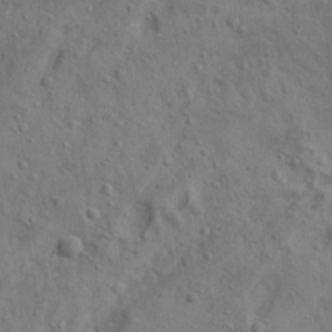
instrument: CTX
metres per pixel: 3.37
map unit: lAa
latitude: 22.3089
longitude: -137.8584
